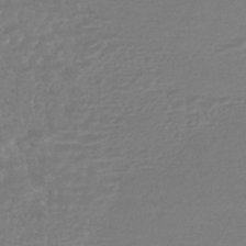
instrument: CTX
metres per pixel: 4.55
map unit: HNhu
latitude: -46.0472
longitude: 98.0472
